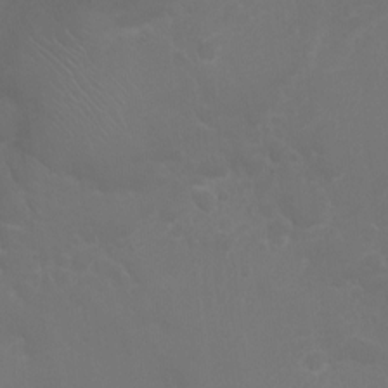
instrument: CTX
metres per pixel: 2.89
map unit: Ht
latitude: -3.1431
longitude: -18.9891
